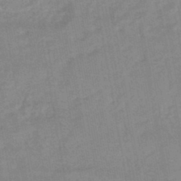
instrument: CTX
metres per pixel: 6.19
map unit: eHb
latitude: -44.0472
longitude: 85.8800
